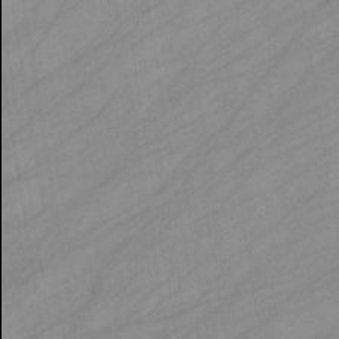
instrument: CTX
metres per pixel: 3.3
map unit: eHb
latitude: -39.4832
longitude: 82.0094
